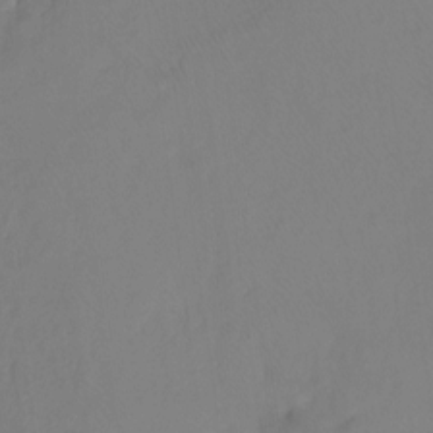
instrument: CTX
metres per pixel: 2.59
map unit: Hto
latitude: -11.1242
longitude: -40.0822
